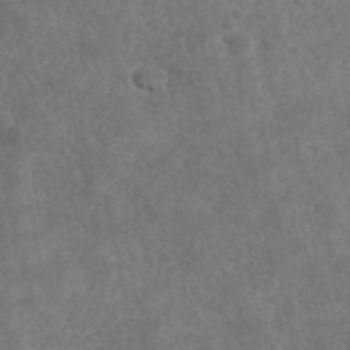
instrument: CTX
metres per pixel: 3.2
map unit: ANa
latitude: 43.4993
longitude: 27.4076
